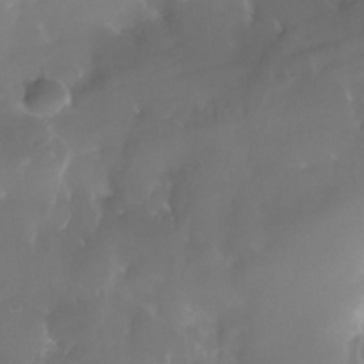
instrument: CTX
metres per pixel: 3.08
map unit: Nhe
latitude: -35.8422
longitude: -131.3293
